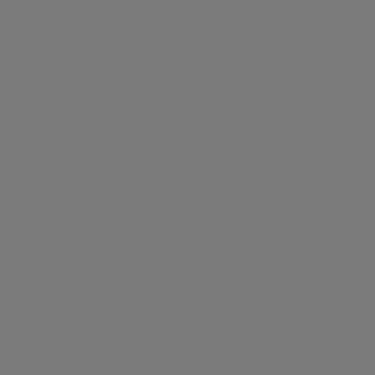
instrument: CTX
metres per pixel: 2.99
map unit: lApd
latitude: 79.1026
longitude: -175.5371
